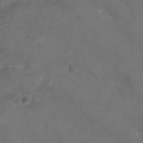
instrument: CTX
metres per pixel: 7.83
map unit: Ht
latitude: -11.5210
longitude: -20.8758
